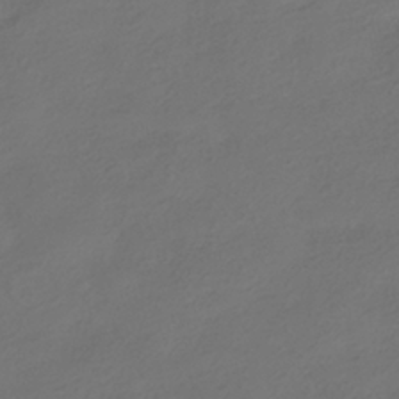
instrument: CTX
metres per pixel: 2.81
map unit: HNhu
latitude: -39.8611
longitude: 96.7841
